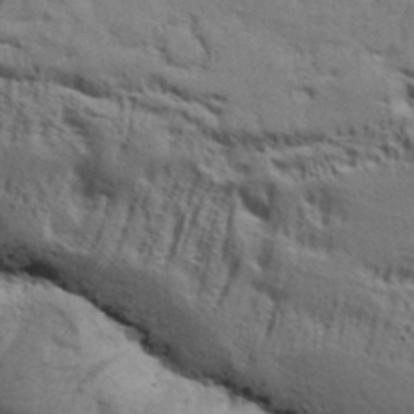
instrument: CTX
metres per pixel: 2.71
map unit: Aa
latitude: 33.1970
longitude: -136.0633
